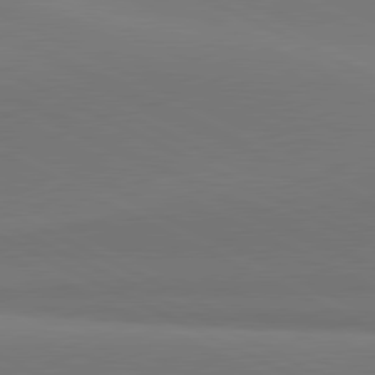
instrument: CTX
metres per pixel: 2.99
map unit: lApd
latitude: 81.2348
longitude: 145.3888
